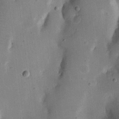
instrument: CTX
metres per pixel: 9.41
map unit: Nhu
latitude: 18.4601
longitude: -74.2145
